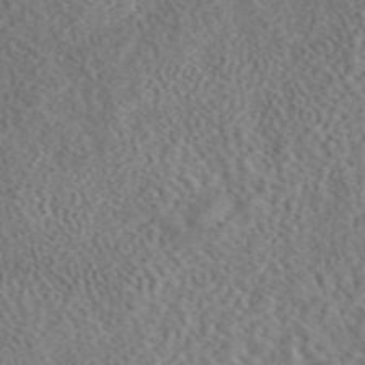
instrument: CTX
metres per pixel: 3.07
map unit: eAb
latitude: 43.7639
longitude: 109.1053
